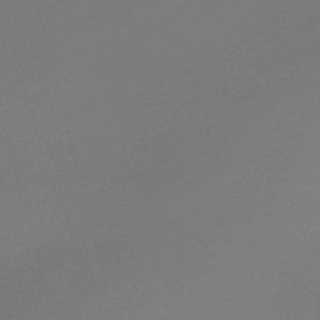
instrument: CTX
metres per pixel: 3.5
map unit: Nve
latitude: -57.1998
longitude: 63.2187
